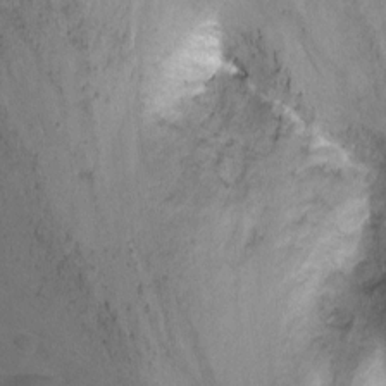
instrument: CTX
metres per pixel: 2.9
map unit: Nhu
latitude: -8.2928
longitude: -42.8380
